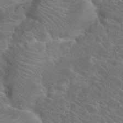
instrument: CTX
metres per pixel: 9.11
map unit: Hto
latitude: 23.5938
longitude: -39.9150
